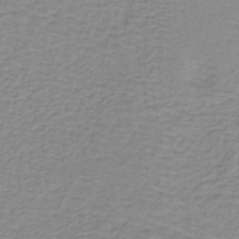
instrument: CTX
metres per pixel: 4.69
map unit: lHb
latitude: -40.0094
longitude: 61.7667
